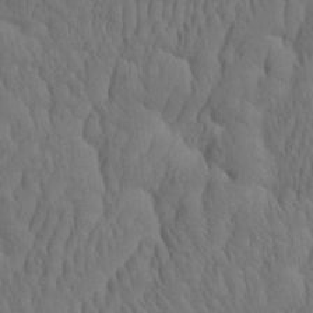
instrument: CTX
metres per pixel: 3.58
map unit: eHh
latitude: -1.9367
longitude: 15.5966
